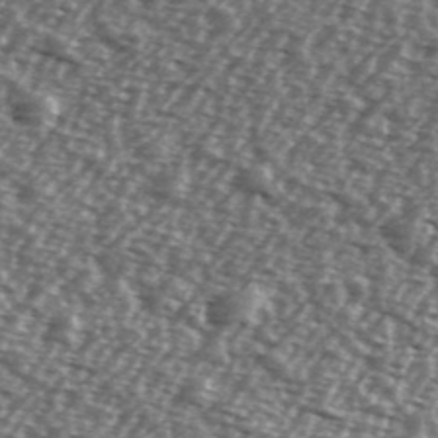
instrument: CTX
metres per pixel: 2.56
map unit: Ave
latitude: 39.4804
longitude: -112.4601
